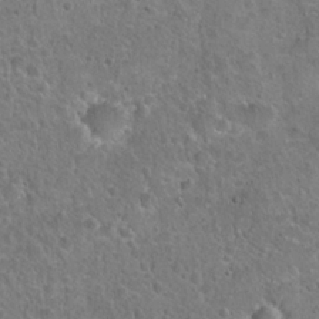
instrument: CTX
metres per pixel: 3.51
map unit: Hto
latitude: 21.5938
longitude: -48.5924
